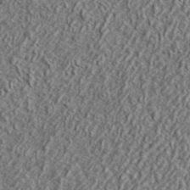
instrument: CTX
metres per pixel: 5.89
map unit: lHvf
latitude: 42.4790
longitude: -88.5546
